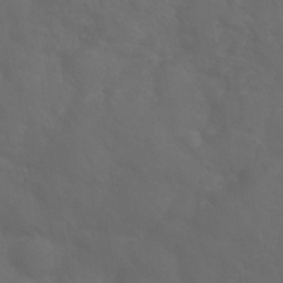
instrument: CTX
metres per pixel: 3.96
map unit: Nhu
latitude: 27.8772
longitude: -55.6505
